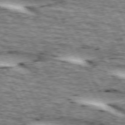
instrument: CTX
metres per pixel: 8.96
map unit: lApd
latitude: 73.0648
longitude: -55.1403
